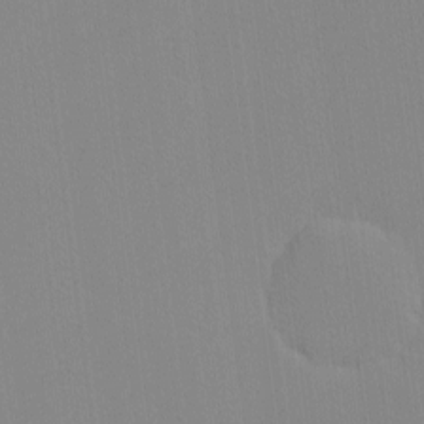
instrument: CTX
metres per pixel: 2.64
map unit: lHvf
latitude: -12.3117
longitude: -104.4790
